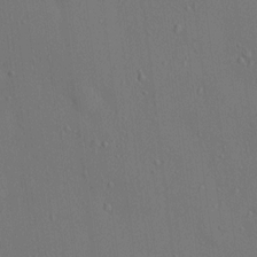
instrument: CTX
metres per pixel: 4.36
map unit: HNhu
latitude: 5.8394
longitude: 15.1998
